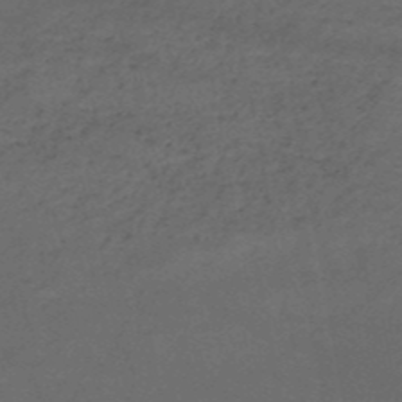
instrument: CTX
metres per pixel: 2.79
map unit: HNb
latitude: -51.4643
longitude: -39.2348
